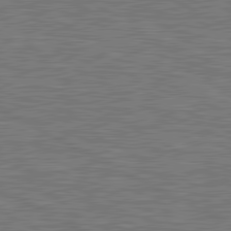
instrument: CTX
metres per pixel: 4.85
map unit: lApd
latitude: 80.9892
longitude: -171.8583
